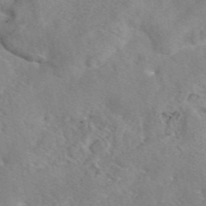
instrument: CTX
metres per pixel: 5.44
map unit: eAb
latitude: 45.8583
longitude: 112.3873
